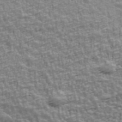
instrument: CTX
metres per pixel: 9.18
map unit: Ave
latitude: 41.9150
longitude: -112.7624
